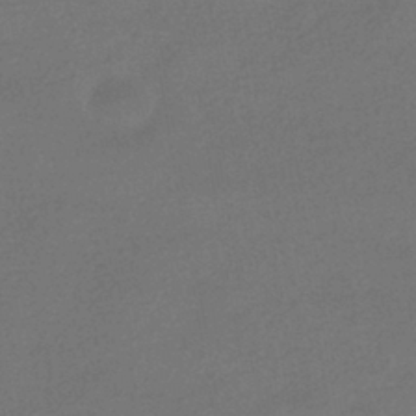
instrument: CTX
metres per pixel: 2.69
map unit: HNhu
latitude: -42.4628
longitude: 95.1809
